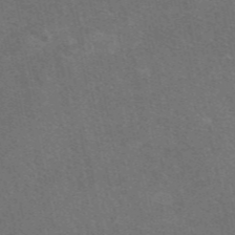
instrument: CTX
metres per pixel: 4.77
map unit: eAb
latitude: 47.8962
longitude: 116.2928
